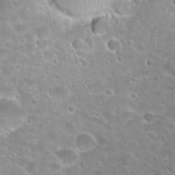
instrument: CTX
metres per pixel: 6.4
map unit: Hto
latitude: 24.3467
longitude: -42.9136
